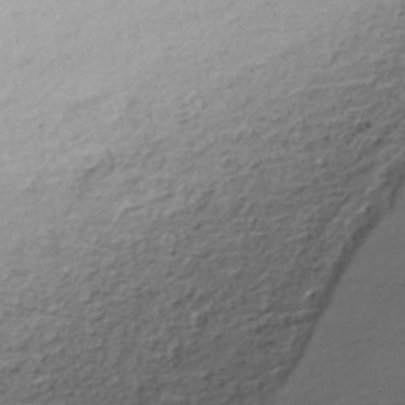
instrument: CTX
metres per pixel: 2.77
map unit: HNhu
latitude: -43.3131
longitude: 95.9556
